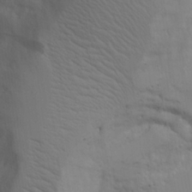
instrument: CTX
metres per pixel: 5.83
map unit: Aa
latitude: 21.3293
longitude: -124.4601
